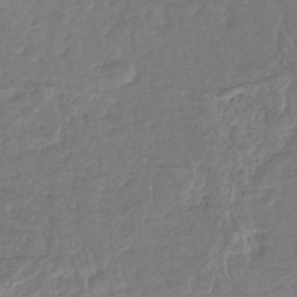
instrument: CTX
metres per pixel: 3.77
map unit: eHb
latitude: -34.8408
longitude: 76.8786
